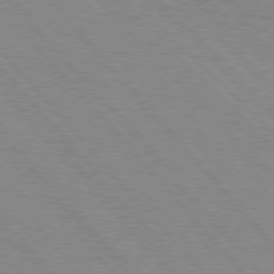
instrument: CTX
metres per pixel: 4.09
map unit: Hpe
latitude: 76.8947
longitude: -153.4238
